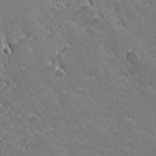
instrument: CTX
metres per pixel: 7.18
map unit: lHvf
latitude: 26.9703
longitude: 142.1416
